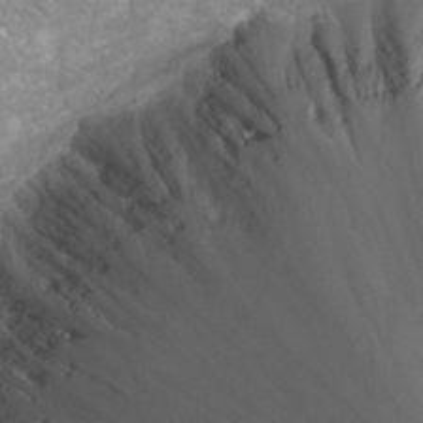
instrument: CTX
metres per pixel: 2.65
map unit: Hto
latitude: 24.7435
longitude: -37.1970
